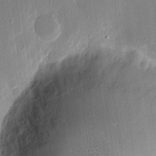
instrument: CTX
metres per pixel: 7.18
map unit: eHh
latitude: 14.6869
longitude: -69.2159
